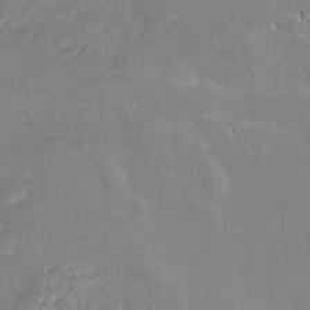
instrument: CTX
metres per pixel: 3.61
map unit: eHh
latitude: -1.7289
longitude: -82.6868
